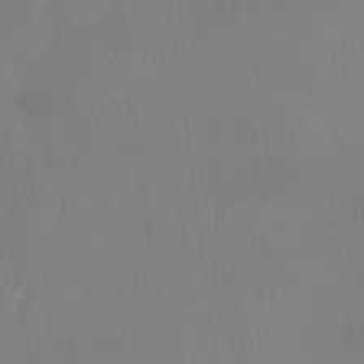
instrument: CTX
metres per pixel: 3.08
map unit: Nhu
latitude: -23.6722
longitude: -72.7813
